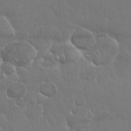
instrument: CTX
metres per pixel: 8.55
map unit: Nhu
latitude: 28.4601
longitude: -62.6302
